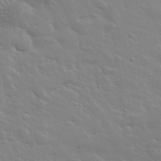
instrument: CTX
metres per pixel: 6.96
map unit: lHvf
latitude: 33.8583
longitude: -82.5545
